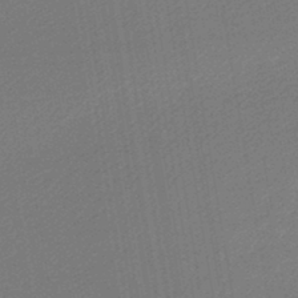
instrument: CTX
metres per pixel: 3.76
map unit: lHb
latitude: -44.3873
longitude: 64.7652
